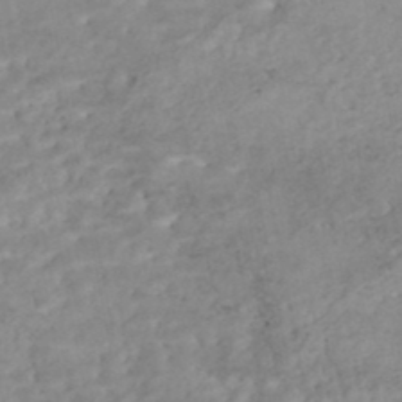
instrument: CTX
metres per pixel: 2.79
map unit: Nhe
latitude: -48.0850
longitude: -173.3481
